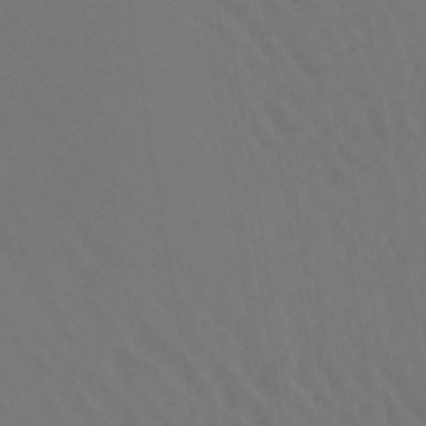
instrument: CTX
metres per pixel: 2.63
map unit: lHb
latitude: -43.3320
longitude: 66.9164
